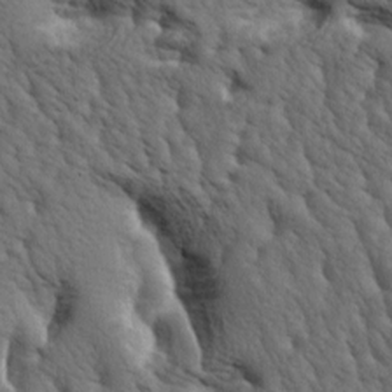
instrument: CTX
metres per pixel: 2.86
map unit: lAa
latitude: -5.5777
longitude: -125.4238
